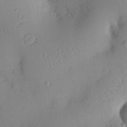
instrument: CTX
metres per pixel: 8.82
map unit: Nhu
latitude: 16.4223
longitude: -78.8191
